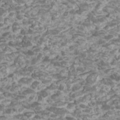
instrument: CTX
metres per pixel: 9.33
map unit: Htu
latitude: 2.4412
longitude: -20.8191
